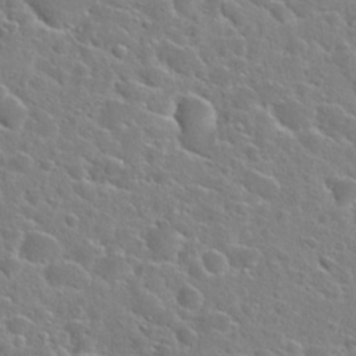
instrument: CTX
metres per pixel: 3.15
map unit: Hto
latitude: 24.7624
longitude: -46.6113
